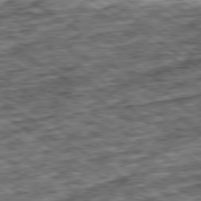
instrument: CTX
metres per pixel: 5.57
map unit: Ap
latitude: -79.9556
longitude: -75.8394
